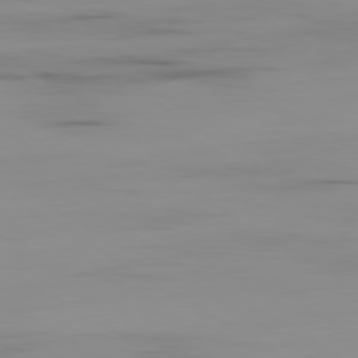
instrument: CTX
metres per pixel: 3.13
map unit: Ap
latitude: -79.6910
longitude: -78.1767
